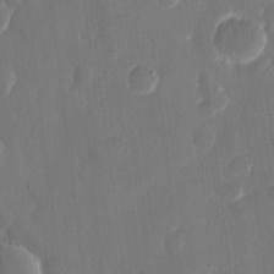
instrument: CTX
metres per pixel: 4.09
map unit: eHh
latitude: 10.6491
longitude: -70.8569
